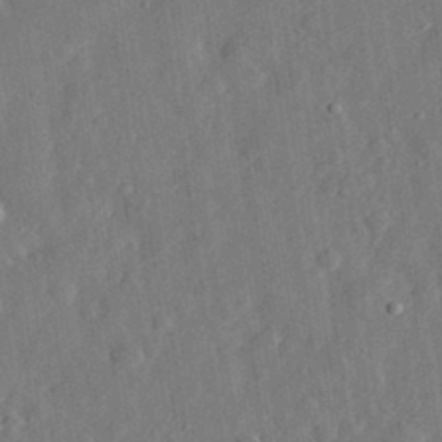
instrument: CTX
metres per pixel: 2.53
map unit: eHh
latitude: 31.2348
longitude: -75.2726
